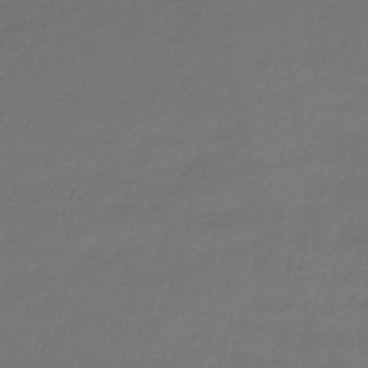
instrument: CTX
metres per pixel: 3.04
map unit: lHb
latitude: -42.4440
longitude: 65.6533
